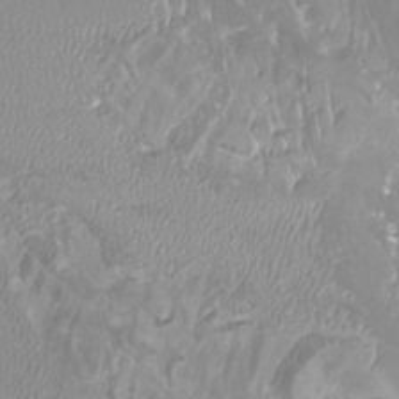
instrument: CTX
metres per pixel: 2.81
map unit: Nhu
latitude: -9.1809
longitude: -77.0269
